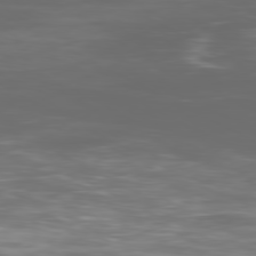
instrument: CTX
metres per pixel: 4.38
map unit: Ap
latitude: -79.9367
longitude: -73.9151
